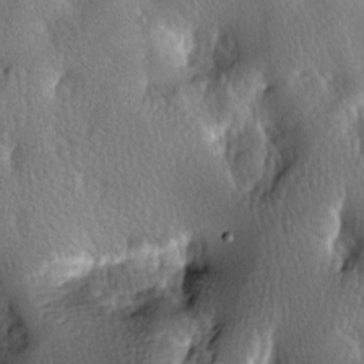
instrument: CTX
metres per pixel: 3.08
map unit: lAa
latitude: -7.1242
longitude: -124.7246
